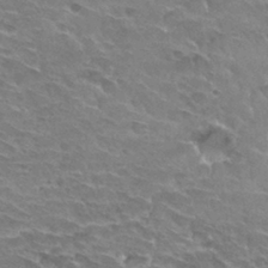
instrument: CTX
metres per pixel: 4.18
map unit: Hto
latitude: 30.4979
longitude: -42.2523
